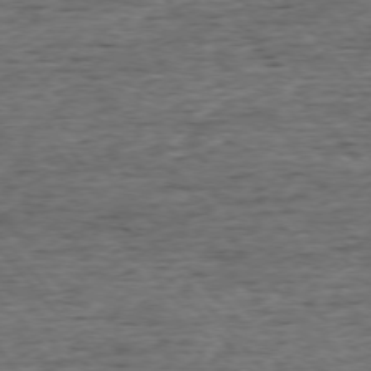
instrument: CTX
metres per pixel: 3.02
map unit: Ap
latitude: -75.9745
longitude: -92.6490
